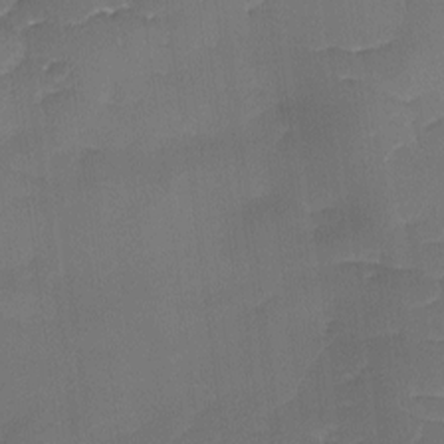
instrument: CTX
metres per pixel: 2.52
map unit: Ave
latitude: -9.3510
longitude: -122.8191
